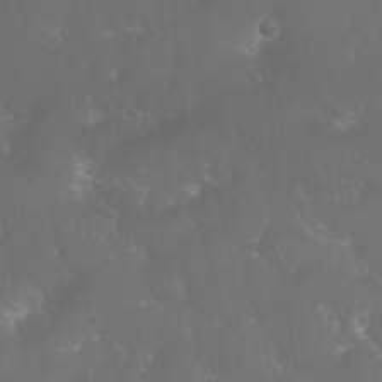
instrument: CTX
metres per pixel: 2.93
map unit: Nhu
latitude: 28.5923
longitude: -65.5938
